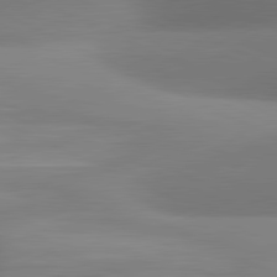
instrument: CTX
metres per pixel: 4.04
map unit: lApd
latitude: 81.1214
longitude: 131.2376
